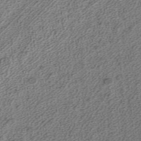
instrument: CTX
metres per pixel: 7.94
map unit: ANa
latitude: 36.6680
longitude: 15.1620
